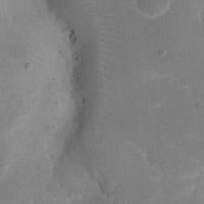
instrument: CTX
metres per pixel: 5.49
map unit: eHh
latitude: 20.6680
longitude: -64.8002
